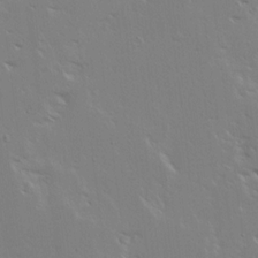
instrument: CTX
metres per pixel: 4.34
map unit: Ave
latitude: 14.3279
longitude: -139.3859
